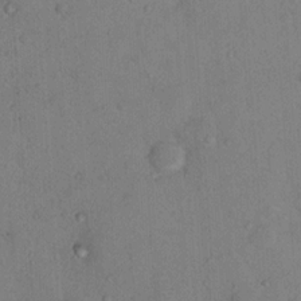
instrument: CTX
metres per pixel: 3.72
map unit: Nhu
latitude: 12.8380
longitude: -27.0648
